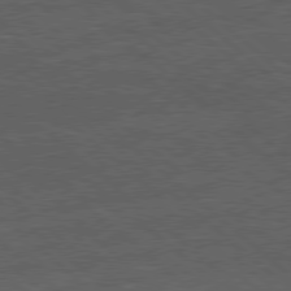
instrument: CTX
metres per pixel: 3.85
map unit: Hpe
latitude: 78.1578
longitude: -154.2711
